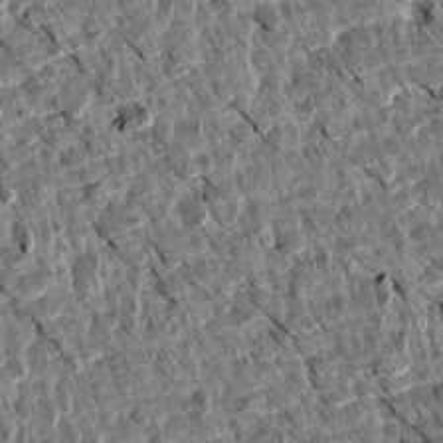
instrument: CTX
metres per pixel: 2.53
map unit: Aa
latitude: 14.2334
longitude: -143.6127
